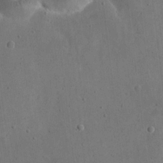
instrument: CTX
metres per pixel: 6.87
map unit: eHh
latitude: 23.4048
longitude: -66.8946
